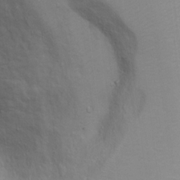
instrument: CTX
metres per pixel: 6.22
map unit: Ht
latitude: 11.1403
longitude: -32.7057
